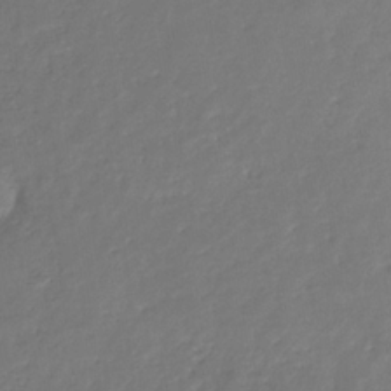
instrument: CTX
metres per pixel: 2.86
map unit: eHb
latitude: -31.5966
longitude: 73.1809
